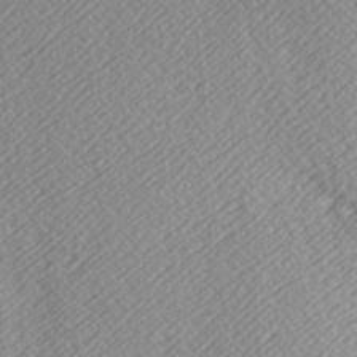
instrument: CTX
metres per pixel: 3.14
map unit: Hve
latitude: 3.1592
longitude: -123.9906
